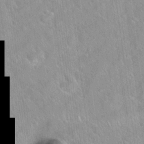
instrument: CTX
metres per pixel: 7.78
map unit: Hto
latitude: 20.3656
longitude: -53.7828
